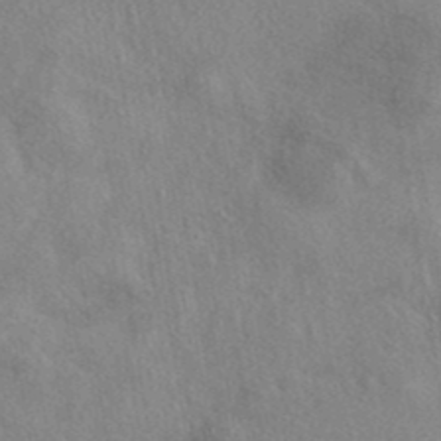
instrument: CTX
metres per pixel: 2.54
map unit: eAb
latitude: 39.1592
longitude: 112.2929
